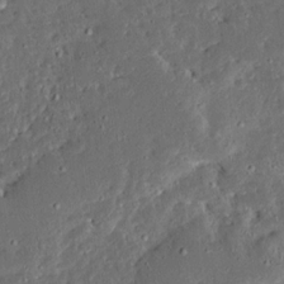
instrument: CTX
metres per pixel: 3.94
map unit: Ave
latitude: 14.6302
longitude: -138.8191
